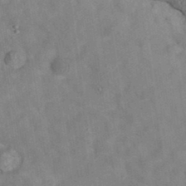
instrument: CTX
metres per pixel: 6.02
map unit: eAb
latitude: 34.6490
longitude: 108.3873
